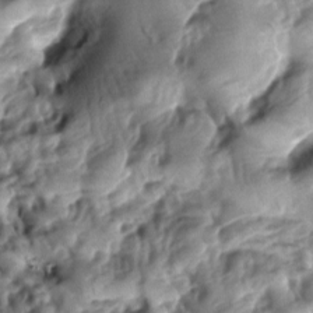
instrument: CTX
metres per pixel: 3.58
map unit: lAa
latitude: -7.7855
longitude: -126.6491
